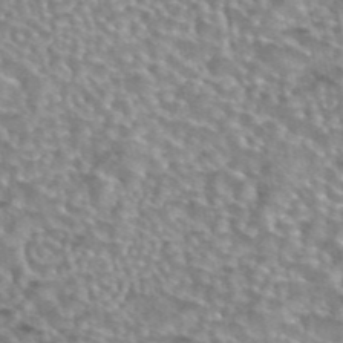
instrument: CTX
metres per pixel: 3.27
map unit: eAb
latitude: 44.1578
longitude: 104.4629
